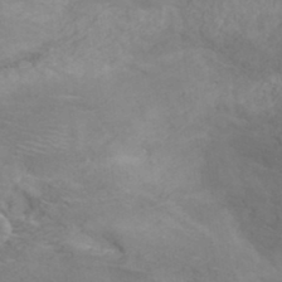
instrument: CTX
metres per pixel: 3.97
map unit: ANa
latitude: 36.3279
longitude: 13.2187
